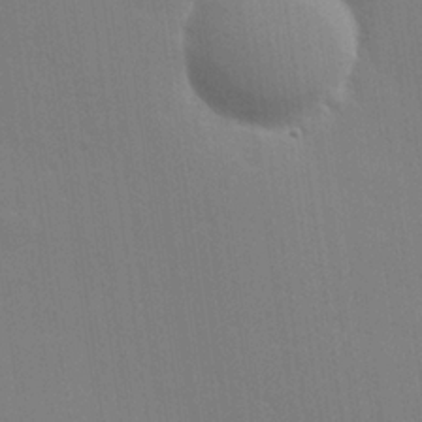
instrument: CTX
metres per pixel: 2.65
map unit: Hve
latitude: 25.2348
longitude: -92.8002
